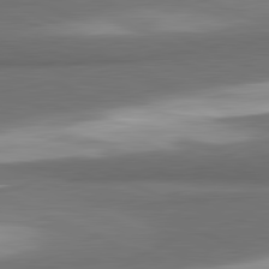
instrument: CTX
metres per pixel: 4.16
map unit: lApd
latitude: 81.7450
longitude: 174.6896
